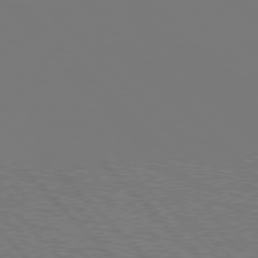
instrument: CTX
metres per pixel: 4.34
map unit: Hpe
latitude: 76.8002
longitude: -161.4615
